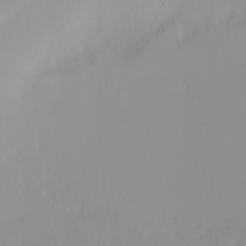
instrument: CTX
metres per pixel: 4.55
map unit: Nhu
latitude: -0.0850
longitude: -77.4615
